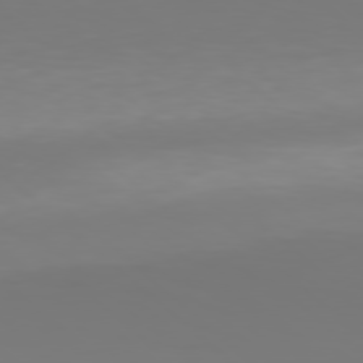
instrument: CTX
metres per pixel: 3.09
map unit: Hpe
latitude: 77.7449
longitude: -135.4048
